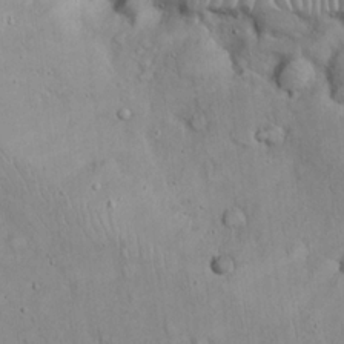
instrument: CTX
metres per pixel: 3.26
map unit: eHh
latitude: 19.8961
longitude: -60.3656
